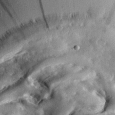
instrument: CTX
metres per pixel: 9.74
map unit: eHh
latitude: 31.0270
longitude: -80.5924
